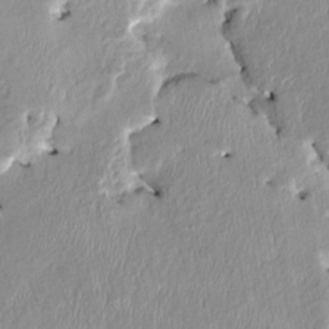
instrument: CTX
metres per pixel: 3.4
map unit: HNhu
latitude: 3.5371
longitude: -4.5924
